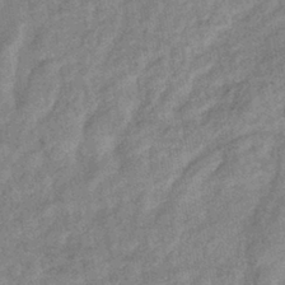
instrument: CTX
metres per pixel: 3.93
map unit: eHb
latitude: -41.2565
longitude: 81.9745
